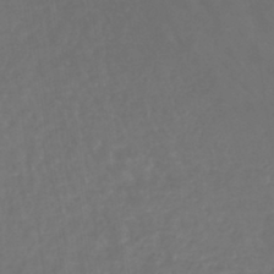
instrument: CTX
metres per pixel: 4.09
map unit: lHb
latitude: -43.1998
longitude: 66.9353
